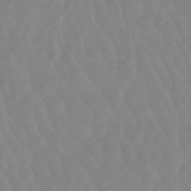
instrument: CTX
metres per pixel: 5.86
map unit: lHb
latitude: -48.5196
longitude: 78.5384
